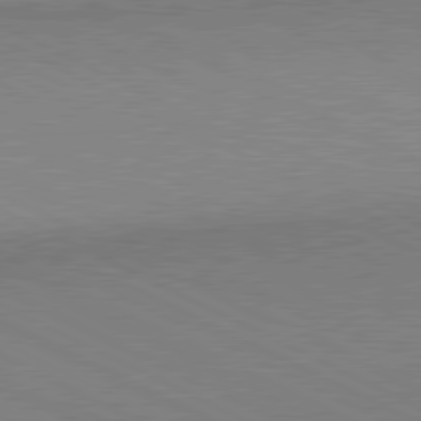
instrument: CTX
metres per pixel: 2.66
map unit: lApd
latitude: 80.6679
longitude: 148.2362
